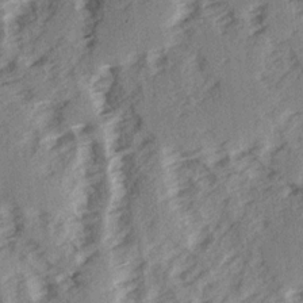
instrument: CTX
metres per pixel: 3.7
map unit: Ave
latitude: 15.0648
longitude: -104.2523
